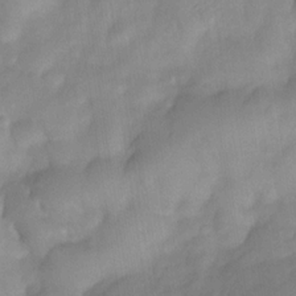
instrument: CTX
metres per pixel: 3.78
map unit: Nhe
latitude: -33.6911
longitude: -145.9150
